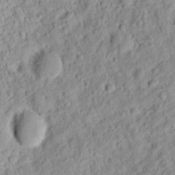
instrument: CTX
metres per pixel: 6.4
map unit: Ht
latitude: 8.5546
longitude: -75.1025
